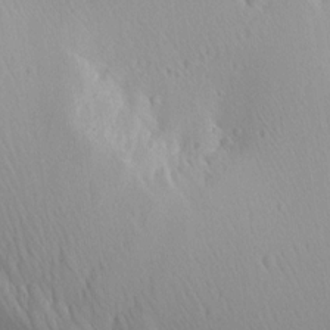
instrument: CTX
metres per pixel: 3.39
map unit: Aa
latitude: 12.8002
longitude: -142.4979
